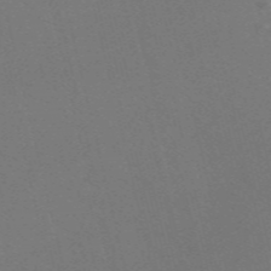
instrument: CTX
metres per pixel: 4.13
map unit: Nve
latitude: -58.5573
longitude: 63.0297
